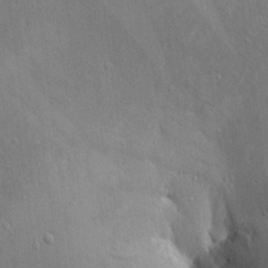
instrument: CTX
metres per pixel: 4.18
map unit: Aa
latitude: 21.5182
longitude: -139.4426
